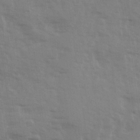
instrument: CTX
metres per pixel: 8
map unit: Ave
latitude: 13.4238
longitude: -103.0836
